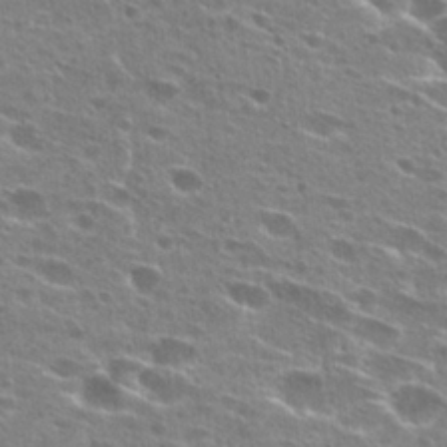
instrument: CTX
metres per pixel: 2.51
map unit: Hto
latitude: 26.2712
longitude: -45.8772
